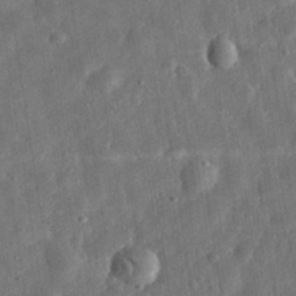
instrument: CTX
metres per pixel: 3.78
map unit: eHh
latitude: 32.2334
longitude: -75.1025
